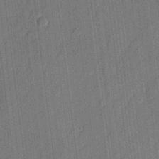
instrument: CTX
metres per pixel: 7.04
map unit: lHvf
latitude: 21.6316
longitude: 144.8219
